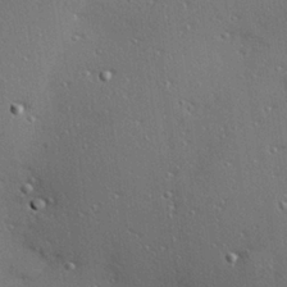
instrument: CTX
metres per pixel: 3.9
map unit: Hve
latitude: 26.3278
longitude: -91.9150
